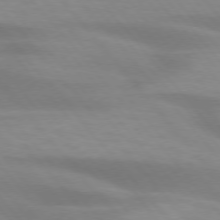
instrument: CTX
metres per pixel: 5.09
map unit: lApd
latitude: 74.2145
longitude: -60.5734
